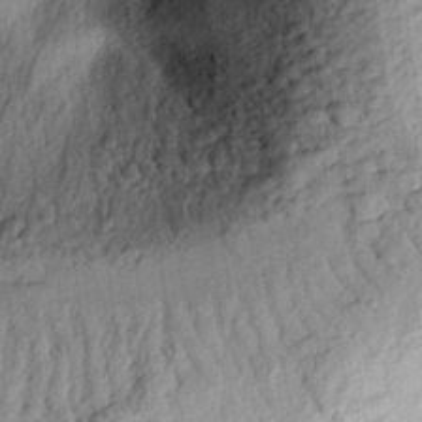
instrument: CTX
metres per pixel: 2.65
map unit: eHh
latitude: 24.5356
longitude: -78.7813
